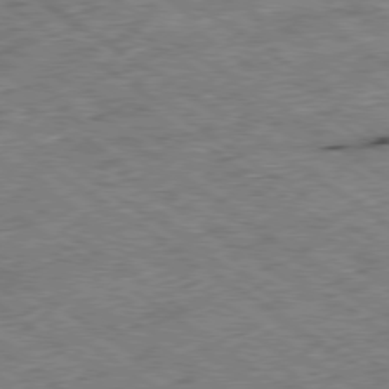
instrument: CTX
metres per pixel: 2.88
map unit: Ap
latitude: -79.5210
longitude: -51.8016
